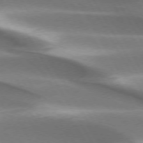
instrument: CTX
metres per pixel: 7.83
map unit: lApd
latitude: 73.6694
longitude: -51.2914
